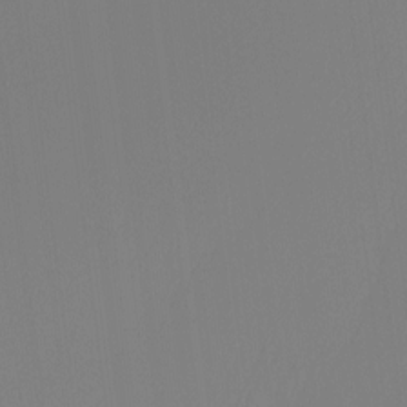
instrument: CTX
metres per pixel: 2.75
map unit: Htu
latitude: -13.0109
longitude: -48.7246
